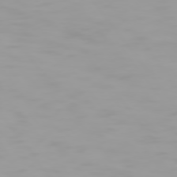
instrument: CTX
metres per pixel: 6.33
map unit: Hpe
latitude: 74.1578
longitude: -128.9325
